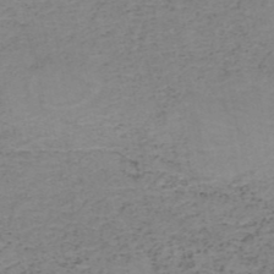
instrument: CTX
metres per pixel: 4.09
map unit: HNb
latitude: -50.3873
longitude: -51.9339
